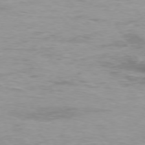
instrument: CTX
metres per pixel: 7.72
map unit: Hpe
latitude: -75.8801
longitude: -11.1970
